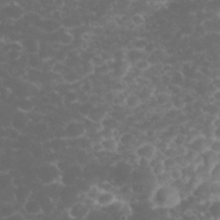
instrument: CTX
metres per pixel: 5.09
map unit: eHh
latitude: 32.4790
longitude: -62.3845
